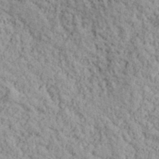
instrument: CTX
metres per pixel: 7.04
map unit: lHvf
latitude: 38.5357
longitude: -90.7435
